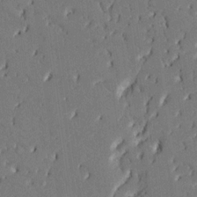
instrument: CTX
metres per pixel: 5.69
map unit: HNhu
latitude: 8.6302
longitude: -5.4804
